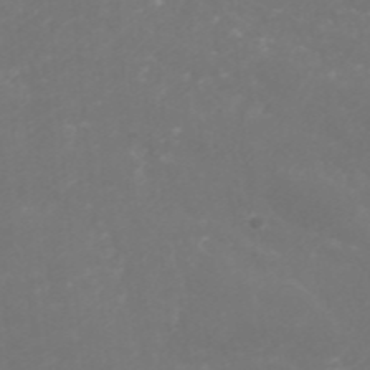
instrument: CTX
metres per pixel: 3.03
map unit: ANa
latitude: 42.4223
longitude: 28.5007
